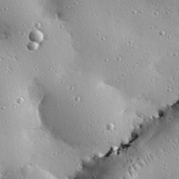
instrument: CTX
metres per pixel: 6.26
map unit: eHh
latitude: 25.4615
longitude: -88.8947
